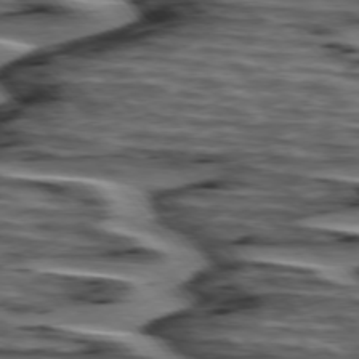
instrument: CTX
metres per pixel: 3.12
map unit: lApd
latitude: 75.3671
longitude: -72.4601
